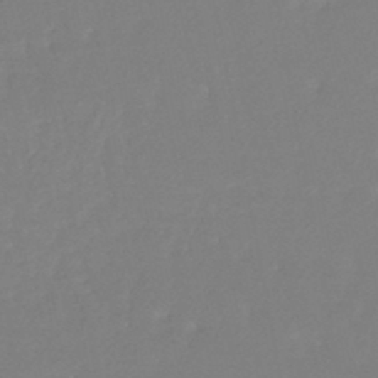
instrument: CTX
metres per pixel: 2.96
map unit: HNhu
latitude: -45.9367
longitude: 98.5574
